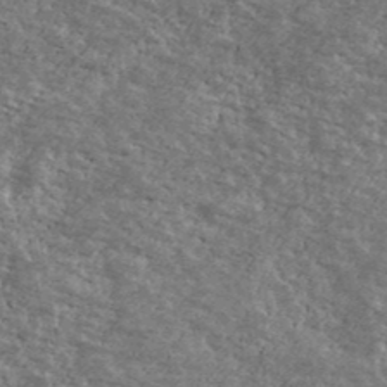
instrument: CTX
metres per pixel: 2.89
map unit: Ave
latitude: 40.8380
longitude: -108.7435
